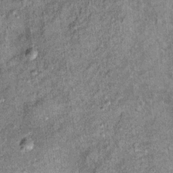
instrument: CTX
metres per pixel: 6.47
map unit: Ht
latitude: 11.6316
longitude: -38.6490
